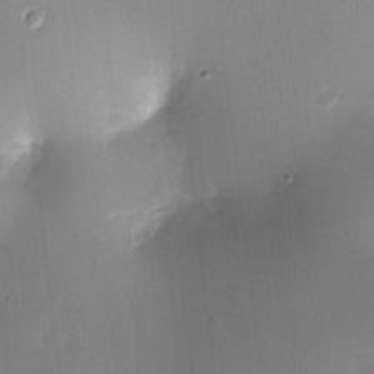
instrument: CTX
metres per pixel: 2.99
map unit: Ht
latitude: -6.3684
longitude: -20.5924
